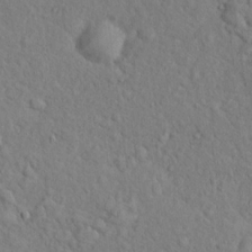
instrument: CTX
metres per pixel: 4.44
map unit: Hto
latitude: 17.1025
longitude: -52.5357
